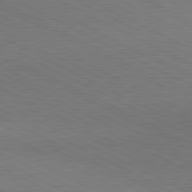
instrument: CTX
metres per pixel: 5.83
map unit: lApd
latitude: 81.1025
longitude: 149.3132
